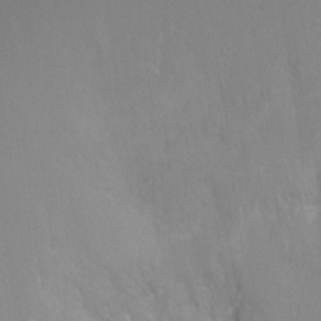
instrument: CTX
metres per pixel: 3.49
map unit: Nhu
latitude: -11.7289
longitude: -34.3278
